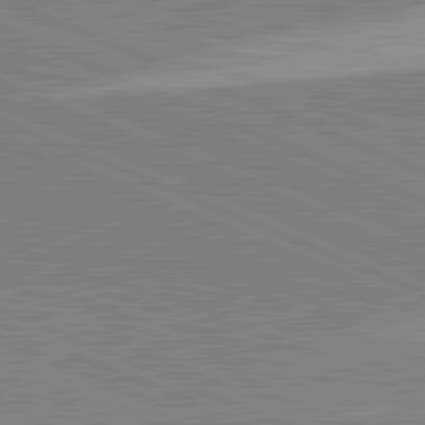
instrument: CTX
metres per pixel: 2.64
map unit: lApd
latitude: 82.1388
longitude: 148.1228
